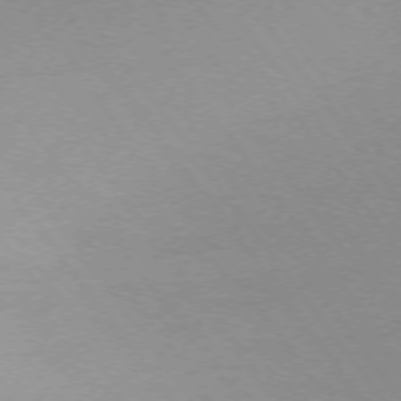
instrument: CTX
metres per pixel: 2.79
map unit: Ap
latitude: -74.8597
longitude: -75.2915
